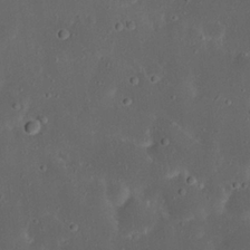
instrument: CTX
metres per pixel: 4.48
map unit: Nhu
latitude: 22.8191
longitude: -70.9514
